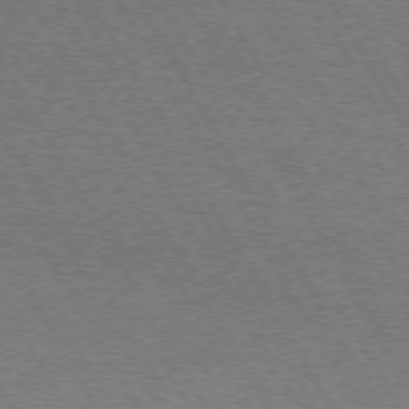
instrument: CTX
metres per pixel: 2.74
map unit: Hpe
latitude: 72.7813
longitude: -128.6868
